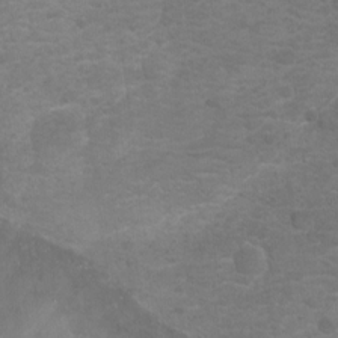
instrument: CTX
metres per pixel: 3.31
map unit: Ht
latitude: 2.5923
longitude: -28.9136
